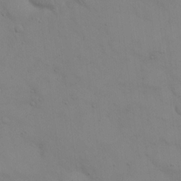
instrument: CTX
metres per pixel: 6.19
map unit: eHh
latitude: 21.8395
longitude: -61.6316
